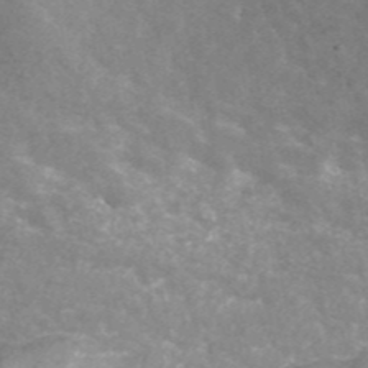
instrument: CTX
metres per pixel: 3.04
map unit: ANa
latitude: 43.3293
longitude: 25.4643
